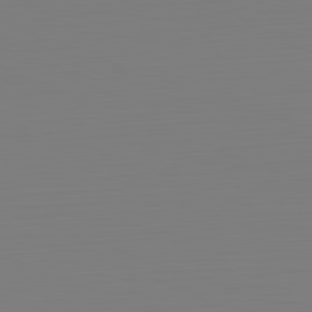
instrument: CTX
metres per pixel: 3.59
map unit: Hpe
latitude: -82.3117
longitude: 9.4454
